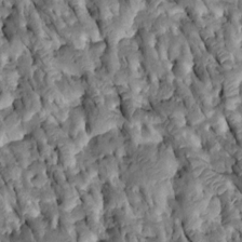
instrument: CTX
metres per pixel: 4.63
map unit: Htu
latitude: -0.8408
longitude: 148.5574
